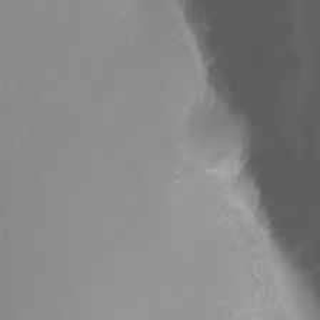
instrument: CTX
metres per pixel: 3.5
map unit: Nhu
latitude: -5.1809
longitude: -90.1767
